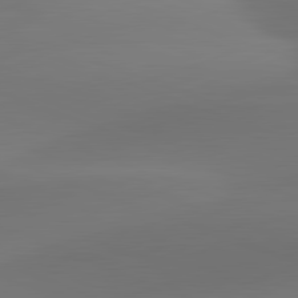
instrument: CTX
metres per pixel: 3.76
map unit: lApd
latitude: 81.8961
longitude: -162.9136
